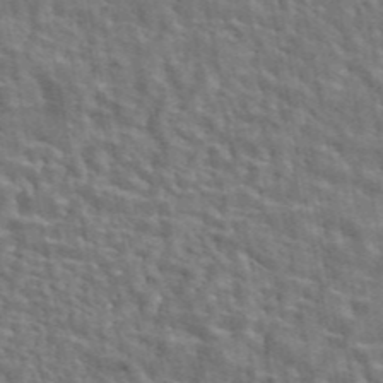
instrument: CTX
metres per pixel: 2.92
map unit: eAb
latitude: 43.9906
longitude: 113.5210
